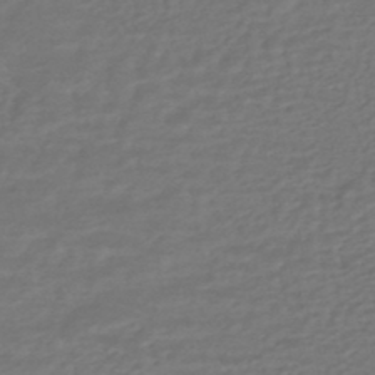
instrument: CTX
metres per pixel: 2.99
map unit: HNhu
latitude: -46.9730
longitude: 95.7855
